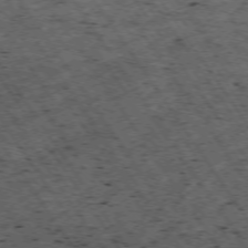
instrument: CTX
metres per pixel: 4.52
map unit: Hpe
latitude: -74.2929
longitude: 3.5210
